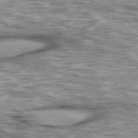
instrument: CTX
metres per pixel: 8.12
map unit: lApd
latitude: 76.4979
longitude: -49.1592
